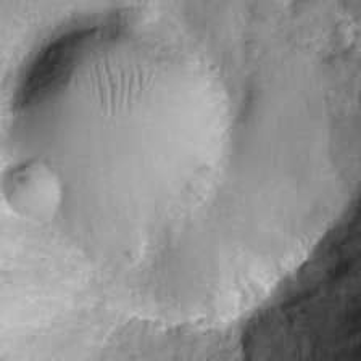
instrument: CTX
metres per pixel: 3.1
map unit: Nhu
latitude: -12.3117
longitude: -23.1025
